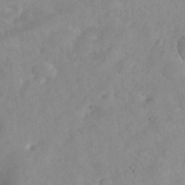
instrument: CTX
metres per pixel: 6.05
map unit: eHh
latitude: 35.3670
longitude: -63.1403
